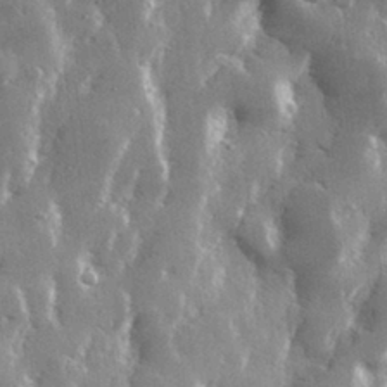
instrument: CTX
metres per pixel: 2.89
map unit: lHvf
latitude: 31.6883
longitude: -92.1955
